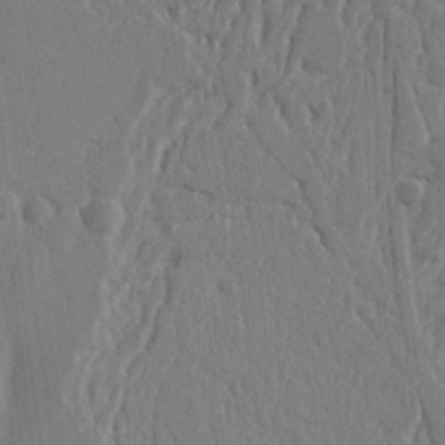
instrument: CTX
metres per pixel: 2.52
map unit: Nhu
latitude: 15.7261
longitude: -77.3103
